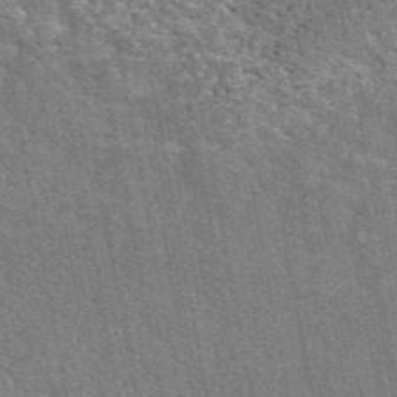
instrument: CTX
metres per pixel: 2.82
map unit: eAb
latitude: 48.7246
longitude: 116.6329
